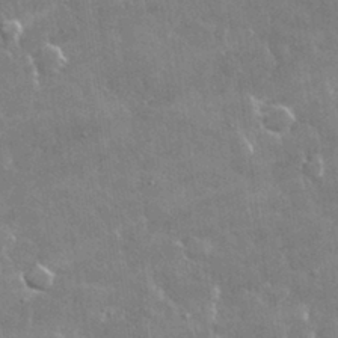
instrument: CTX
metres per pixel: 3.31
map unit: lHvf
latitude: 32.5357
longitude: -92.7435
